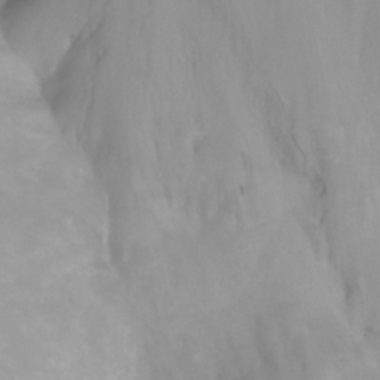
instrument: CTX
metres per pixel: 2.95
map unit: Ht
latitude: -12.5007
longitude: -48.2334
